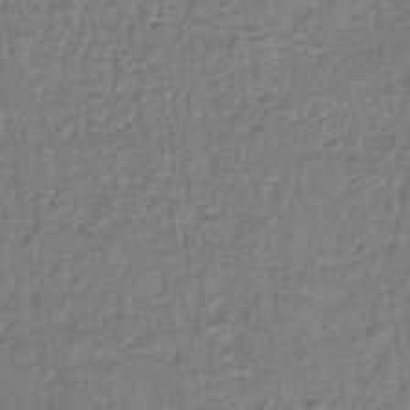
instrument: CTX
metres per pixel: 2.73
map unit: lHb
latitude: -35.5777
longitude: 65.8989
